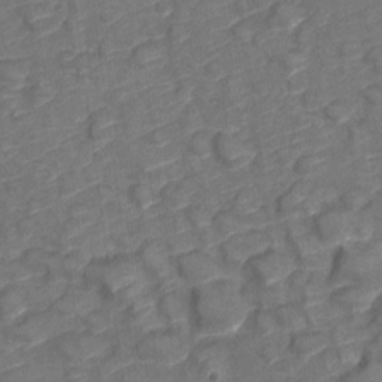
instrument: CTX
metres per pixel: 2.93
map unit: Nve
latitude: -19.6344
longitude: 107.6722
